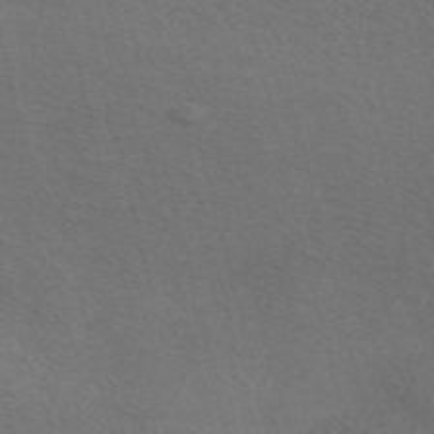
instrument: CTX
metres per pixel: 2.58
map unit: Nve
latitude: -56.7274
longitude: 60.4629
